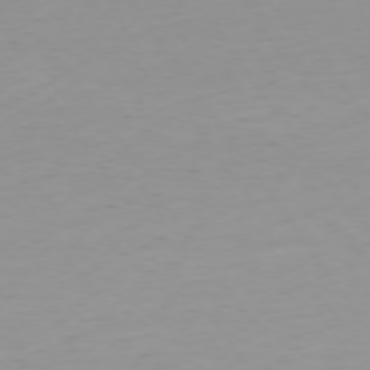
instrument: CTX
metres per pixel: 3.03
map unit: Ap
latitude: -74.4251
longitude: -80.0444
